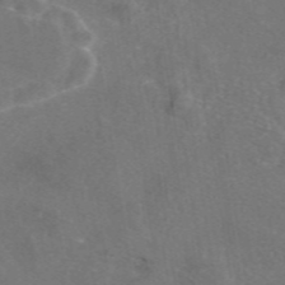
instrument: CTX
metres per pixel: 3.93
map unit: eAb
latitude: 46.9325
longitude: 111.3509
